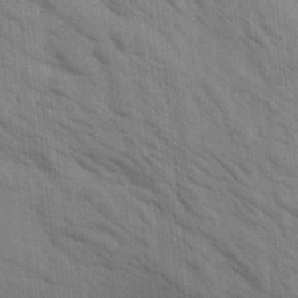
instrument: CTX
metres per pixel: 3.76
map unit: Htu
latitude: 1.7827
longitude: 143.4643
